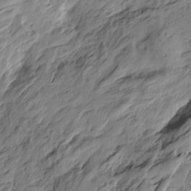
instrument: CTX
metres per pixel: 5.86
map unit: Htu
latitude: -4.6140
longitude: -177.9528
